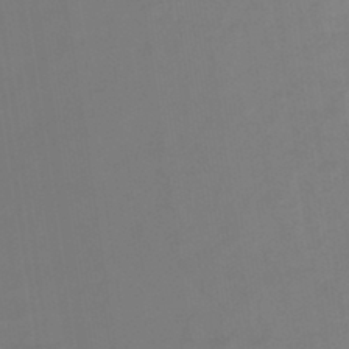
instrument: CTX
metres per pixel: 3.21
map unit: HNb
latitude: -44.5952
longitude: -37.3482
